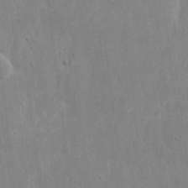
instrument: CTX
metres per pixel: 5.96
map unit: eHh
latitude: 8.4034
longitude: -72.4412
